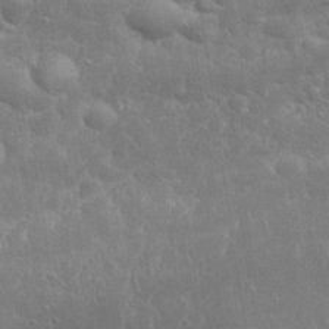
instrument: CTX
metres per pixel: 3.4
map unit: eHh
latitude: 32.4223
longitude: -63.9150
